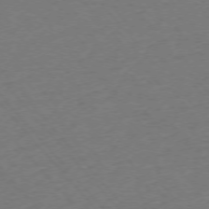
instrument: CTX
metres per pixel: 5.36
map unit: Ap
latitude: -75.8045
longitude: -80.8947
